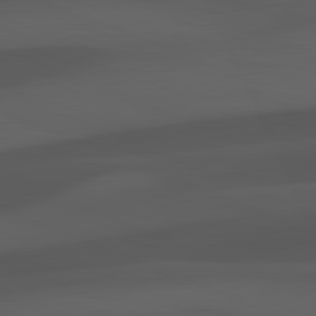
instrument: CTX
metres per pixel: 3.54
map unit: lApd
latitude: 81.9717
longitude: 127.4265
